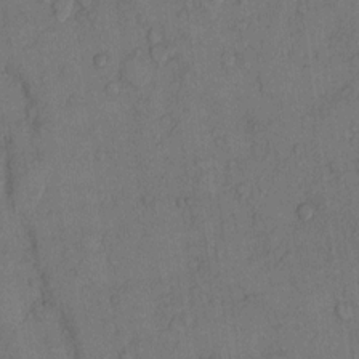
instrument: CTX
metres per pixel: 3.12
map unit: Hto
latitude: 10.6491
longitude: -58.6113
